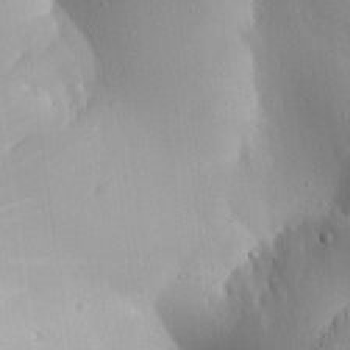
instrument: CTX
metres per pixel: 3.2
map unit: Aa
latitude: 24.5356
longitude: -136.5168
